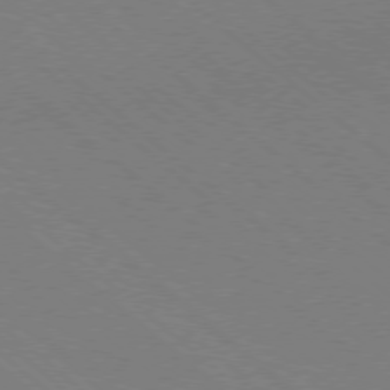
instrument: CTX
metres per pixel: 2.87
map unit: Ap
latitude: -78.4062
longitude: -65.3293
